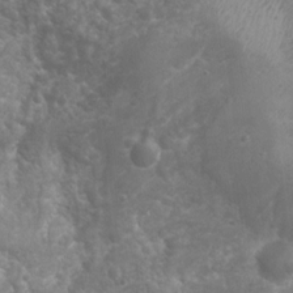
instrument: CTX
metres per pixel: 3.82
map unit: Nhu
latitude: 6.8758
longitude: -20.5546
